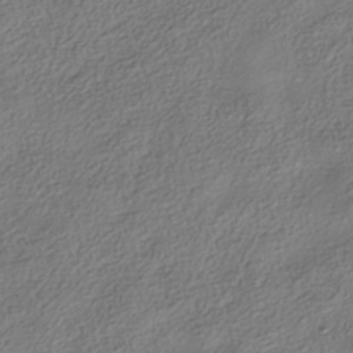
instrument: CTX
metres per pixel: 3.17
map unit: HNhu
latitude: -40.1606
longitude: 101.6532
